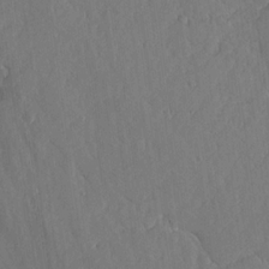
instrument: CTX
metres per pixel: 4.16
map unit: lHvf
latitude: 19.1403
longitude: -115.2914
